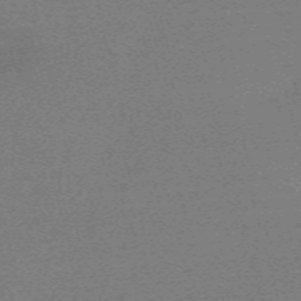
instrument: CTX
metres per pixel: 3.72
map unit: eHh
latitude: -61.2943
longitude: 51.7666
